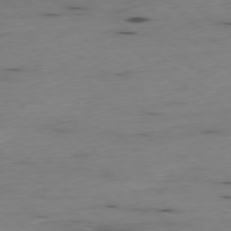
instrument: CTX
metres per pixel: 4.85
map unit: Ap
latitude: -78.0661
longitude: -89.7450
